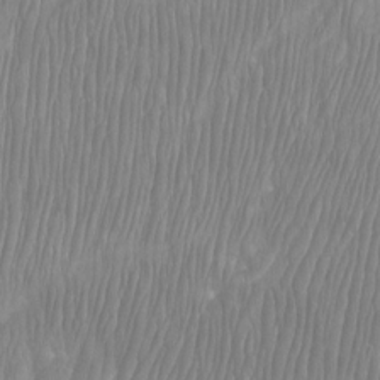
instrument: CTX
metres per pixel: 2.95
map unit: Htu
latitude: -8.2172
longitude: -75.6883
